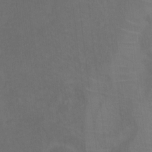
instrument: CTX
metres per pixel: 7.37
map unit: Ht
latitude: 1.8583
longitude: -33.6127
